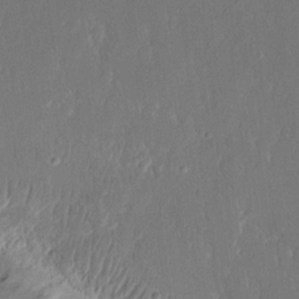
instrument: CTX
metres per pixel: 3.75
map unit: eHh
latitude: 15.4049
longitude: -72.5735
